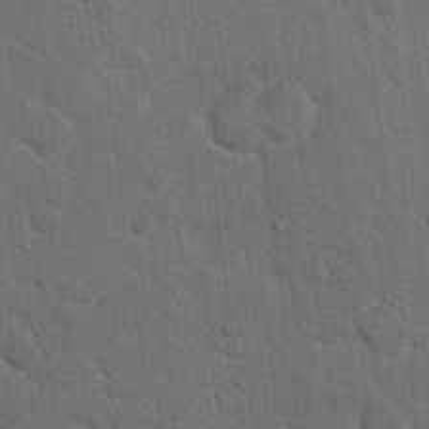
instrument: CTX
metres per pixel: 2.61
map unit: Hto
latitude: 15.7261
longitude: -34.4790
